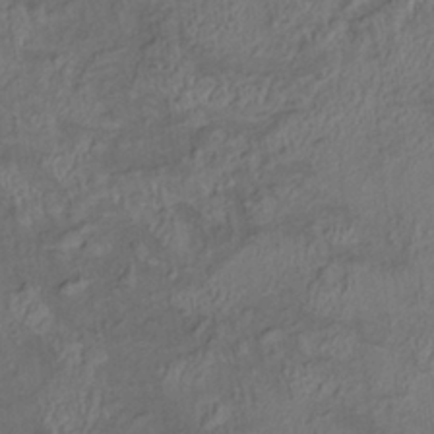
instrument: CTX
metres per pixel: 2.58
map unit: HNhu
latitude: 5.3293
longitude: 13.7667
